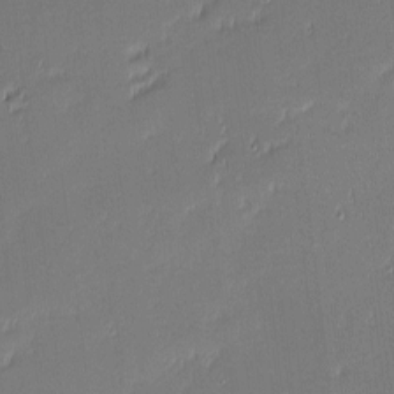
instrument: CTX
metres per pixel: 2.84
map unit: eHh
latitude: -3.0864
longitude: -83.2537
